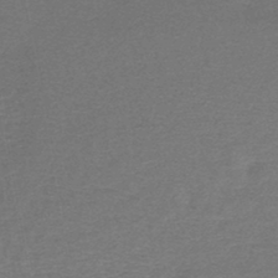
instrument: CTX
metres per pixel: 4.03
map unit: lHb
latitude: -45.6155
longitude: 57.5210
